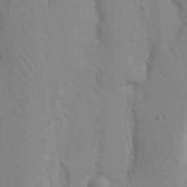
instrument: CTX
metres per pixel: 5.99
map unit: Nhu
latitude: 16.8569
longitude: -78.1011
